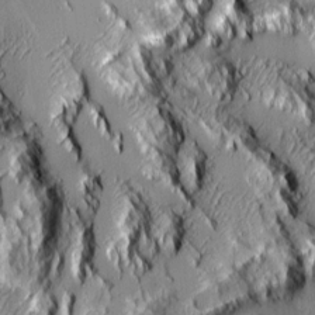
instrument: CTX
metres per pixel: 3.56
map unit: Aa
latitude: 7.0269
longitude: -128.3467
